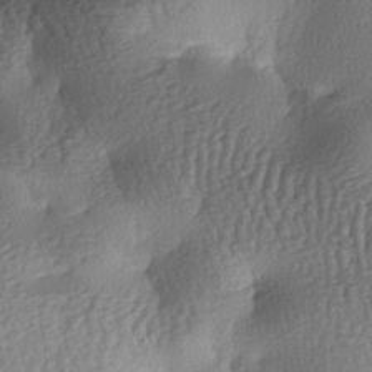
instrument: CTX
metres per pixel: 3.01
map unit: lAa
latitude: -7.3132
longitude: -127.4804
